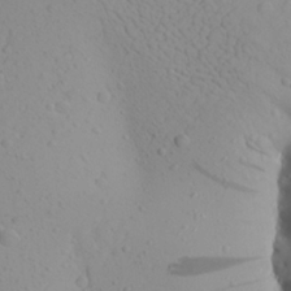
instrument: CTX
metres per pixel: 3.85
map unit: Aa
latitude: 23.9906
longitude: -144.4412
